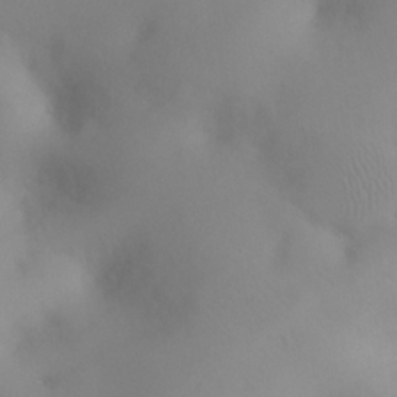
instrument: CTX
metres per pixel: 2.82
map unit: eHh
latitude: 25.6504
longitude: -64.6301
